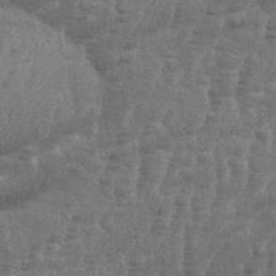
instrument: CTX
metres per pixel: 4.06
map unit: Aa
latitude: 34.7057
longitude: -136.0255
